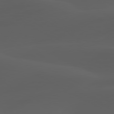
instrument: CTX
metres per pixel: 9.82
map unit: lApd
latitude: 80.2333
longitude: -89.6883
